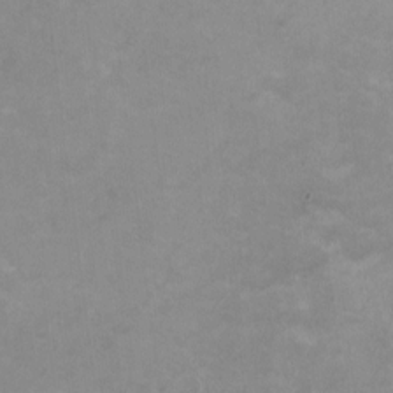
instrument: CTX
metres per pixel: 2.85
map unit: HNhu
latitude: -0.6519
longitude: -4.3278
